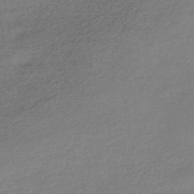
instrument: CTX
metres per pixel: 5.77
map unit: HNhu
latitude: -42.3873
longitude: 93.2943
